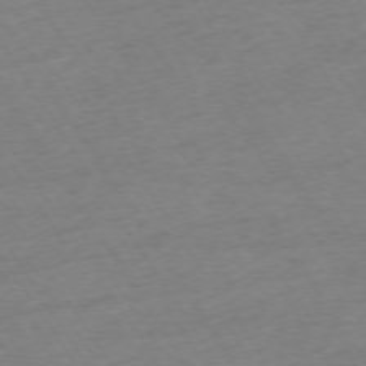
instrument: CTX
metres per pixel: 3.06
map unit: Ap
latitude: -73.9556
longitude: -68.5546
